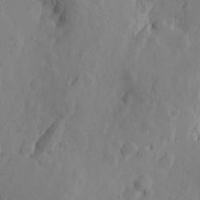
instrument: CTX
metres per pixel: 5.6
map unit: Htu
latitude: -1.8801
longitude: -176.9513
